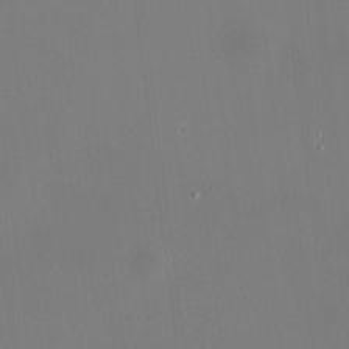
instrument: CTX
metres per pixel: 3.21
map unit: HNhu
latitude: 10.7813
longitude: 10.9920
